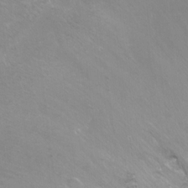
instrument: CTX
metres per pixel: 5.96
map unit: Ht
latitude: -7.1053
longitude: -34.4979
